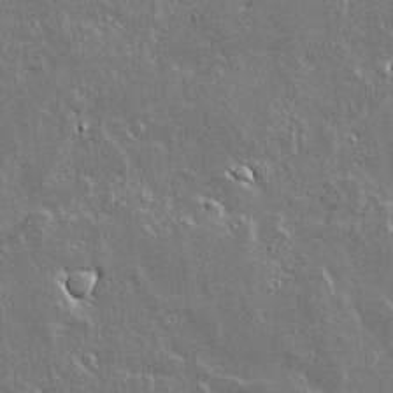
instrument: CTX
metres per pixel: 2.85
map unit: lAvf
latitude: 14.7625
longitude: -128.1956
